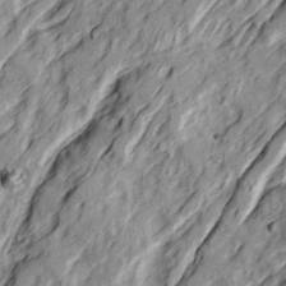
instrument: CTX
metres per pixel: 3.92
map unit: Ave
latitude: 22.5357
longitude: -132.3089
